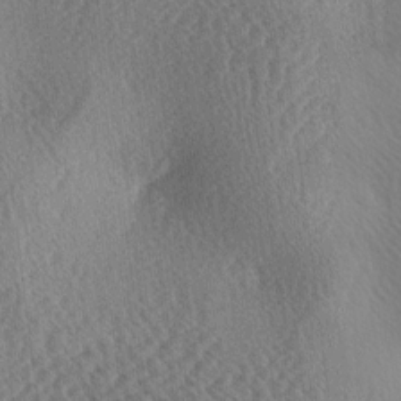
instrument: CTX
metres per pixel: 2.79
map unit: lAa
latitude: -3.7666
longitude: -126.0444
